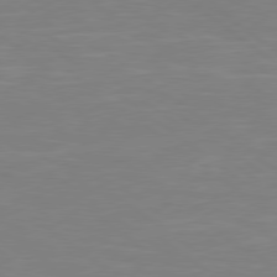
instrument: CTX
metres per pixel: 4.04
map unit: Hpe
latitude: 78.6113
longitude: -149.2159
